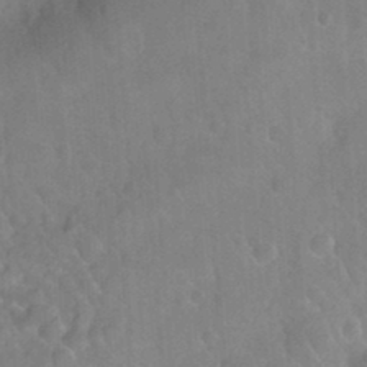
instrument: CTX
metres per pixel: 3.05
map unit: Nhu
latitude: 26.6869
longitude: -56.1577
